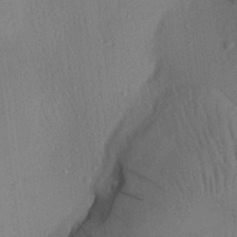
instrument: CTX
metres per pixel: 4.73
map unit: Aa
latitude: 27.5371
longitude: -139.2348
